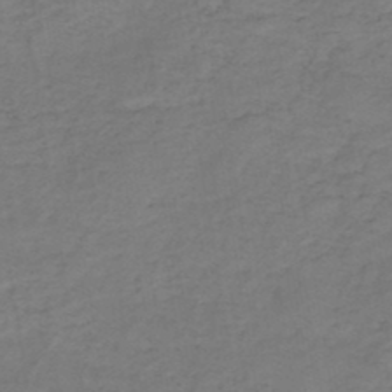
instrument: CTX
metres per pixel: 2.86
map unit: HNb
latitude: -47.3509
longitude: -38.9514
